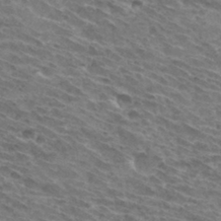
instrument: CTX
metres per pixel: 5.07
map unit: Hto
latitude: 32.4601
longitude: -42.9514
